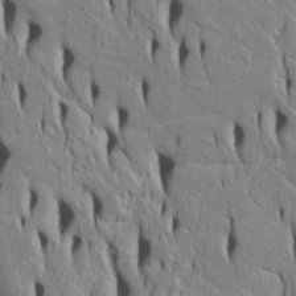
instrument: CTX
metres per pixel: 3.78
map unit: Htu
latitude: -4.7841
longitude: 151.7288
